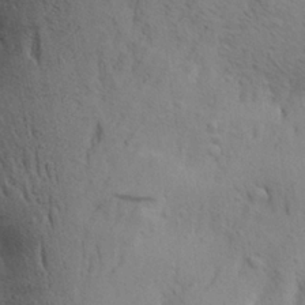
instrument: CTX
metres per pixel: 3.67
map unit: Aa
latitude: 26.3845
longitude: -148.5735
